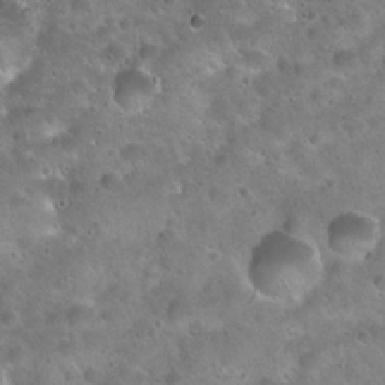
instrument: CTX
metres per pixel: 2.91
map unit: Hto
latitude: 22.4412
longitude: -54.6112
